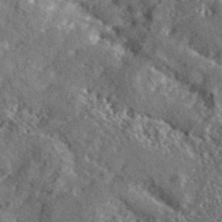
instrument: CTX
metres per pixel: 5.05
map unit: lHvf
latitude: 41.6882
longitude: -89.3671
